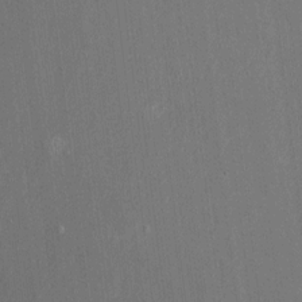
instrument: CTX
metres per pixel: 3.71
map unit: HNhu
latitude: -0.7464
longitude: -7.8394
